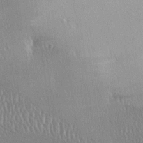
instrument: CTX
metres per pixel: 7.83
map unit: lAa
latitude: -7.5588
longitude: -125.0459
